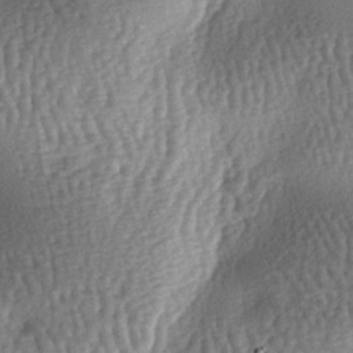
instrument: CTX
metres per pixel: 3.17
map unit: lAa
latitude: -6.9919
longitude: -127.9150
